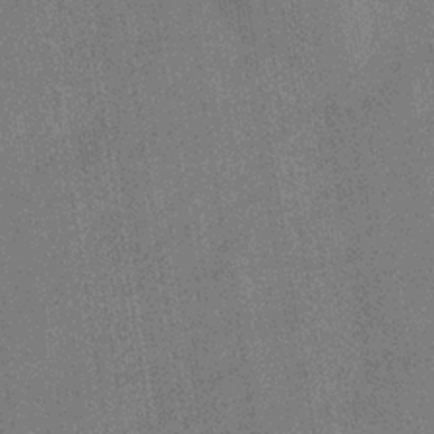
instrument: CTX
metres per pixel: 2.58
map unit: eHb
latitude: -34.7652
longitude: 80.6330
